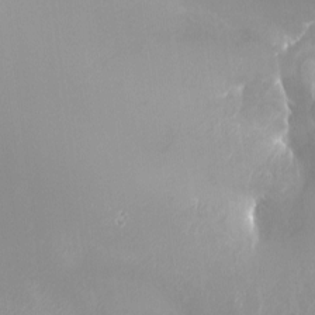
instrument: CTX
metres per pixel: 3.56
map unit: Nhu
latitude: -8.2739
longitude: -91.8205
